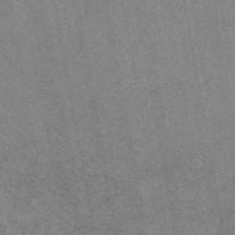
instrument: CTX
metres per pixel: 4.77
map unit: eAb
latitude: 47.0270
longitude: 107.2754
